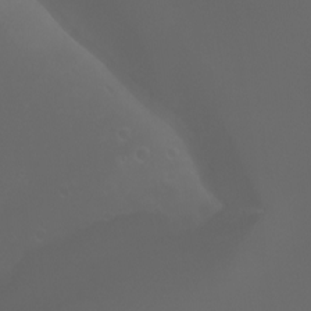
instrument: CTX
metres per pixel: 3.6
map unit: Aa
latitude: -7.0864
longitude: -73.0270
